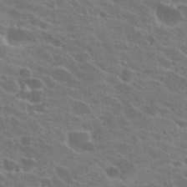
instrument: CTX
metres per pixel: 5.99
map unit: Hto
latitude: 23.2915
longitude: -39.1025
